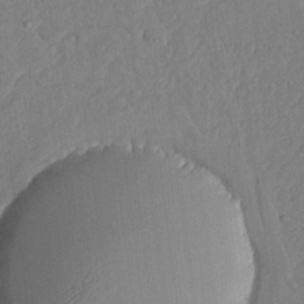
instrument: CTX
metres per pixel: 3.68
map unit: lHvf
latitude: 18.0444
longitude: -115.3670
